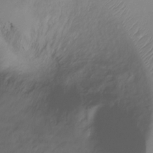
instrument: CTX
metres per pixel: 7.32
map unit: Ht
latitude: -16.7464
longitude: -45.1592
